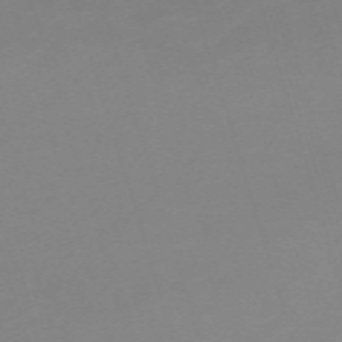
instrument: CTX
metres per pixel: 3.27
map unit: eHh
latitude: -62.2361
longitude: 49.0487
